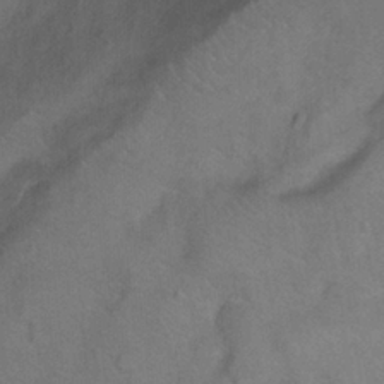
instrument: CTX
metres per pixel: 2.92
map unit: Ht
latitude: 1.1214
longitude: -33.4237
